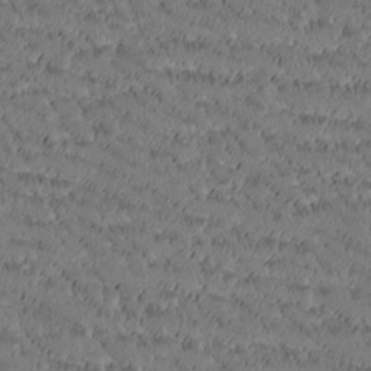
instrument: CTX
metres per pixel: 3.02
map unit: Htu
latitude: -2.7652
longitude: 176.2739
